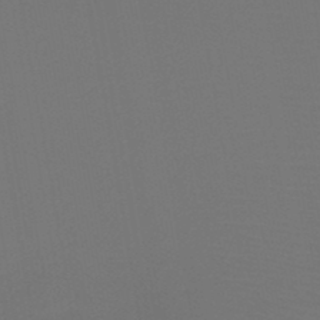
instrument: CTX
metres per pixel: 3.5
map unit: HNb
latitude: -47.6533
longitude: -43.0459
